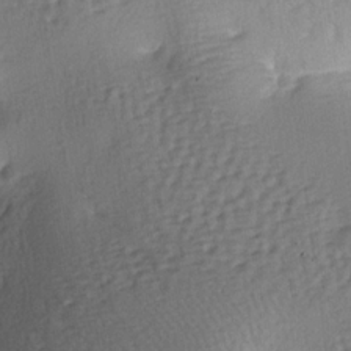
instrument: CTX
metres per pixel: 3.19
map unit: lAa
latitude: -6.9164
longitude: -126.0822
